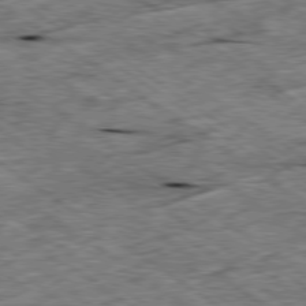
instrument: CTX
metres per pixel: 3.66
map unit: Ap
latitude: -79.7099
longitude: -87.8583
